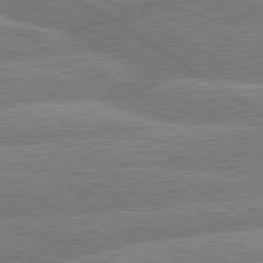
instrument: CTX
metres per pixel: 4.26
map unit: lApd
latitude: 79.6505
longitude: -157.9339
